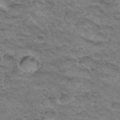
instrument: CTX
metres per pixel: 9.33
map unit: Hto
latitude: 33.1214
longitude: -47.2915
